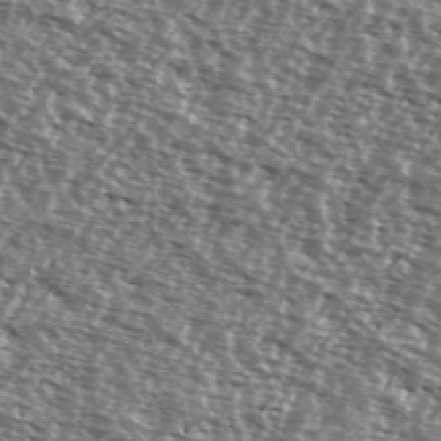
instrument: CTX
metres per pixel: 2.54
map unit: Ave
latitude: 38.4034
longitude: -112.1200
